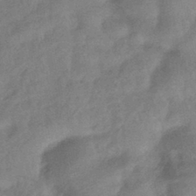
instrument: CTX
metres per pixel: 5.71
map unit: eHb
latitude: -41.8233
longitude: 83.8422
